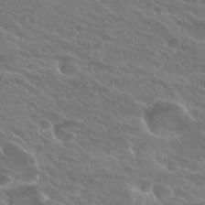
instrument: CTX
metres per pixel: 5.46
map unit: Hto
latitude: 26.2523
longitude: -39.6694
